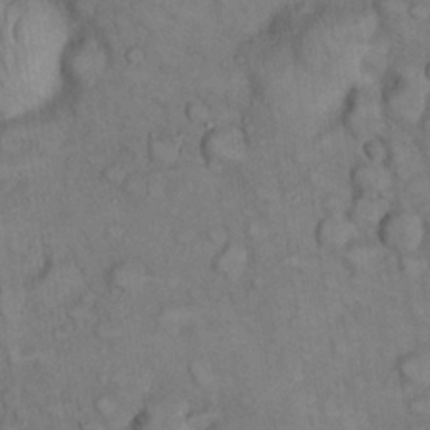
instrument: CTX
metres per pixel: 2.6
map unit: eHh
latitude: 22.2900
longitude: -60.4601
